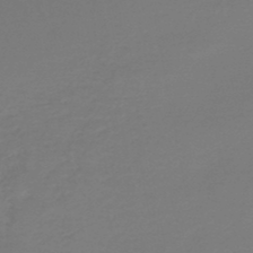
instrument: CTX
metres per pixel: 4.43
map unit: lHb
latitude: -46.1228
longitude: 65.9556
